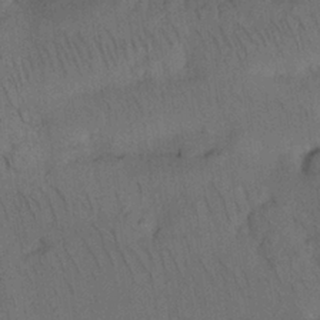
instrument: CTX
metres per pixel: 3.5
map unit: Nhu
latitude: 26.1389
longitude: -71.7638
